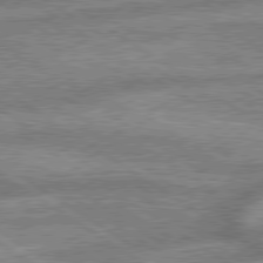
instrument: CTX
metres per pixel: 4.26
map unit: lApd
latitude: 79.4994
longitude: -170.2522
